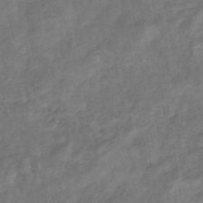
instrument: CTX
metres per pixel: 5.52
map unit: eHb
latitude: -34.6707
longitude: 75.3888
